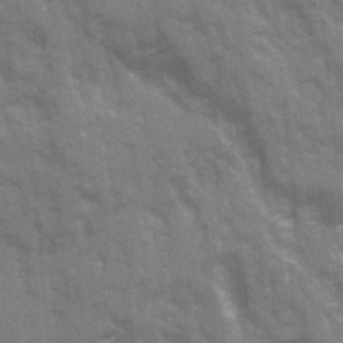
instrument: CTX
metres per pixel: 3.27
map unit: Ave
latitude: 20.5357
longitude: -133.3671
